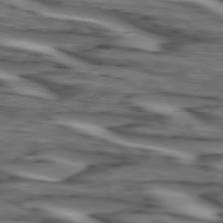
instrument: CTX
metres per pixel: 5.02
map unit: lApd
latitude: 74.3467
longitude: -71.9906
